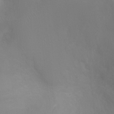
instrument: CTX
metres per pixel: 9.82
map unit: Ht
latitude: -4.7841
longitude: -25.2159
